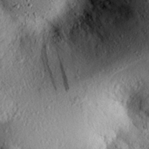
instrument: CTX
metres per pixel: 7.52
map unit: eHh
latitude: 24.7057
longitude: -78.4979
